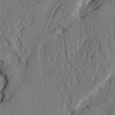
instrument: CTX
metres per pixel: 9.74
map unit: Nhu
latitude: 21.1403
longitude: -76.0822
